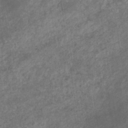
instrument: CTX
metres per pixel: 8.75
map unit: eHb
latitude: -32.6708
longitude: 71.6155
